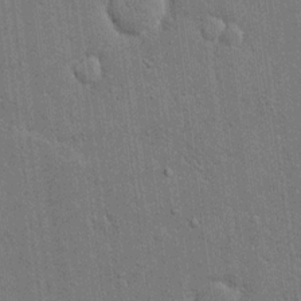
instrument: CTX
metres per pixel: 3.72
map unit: eHh
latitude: 15.1970
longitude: -68.8758
